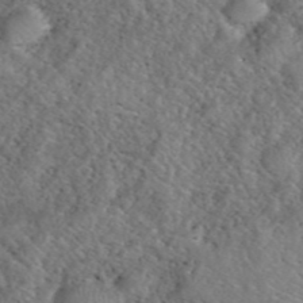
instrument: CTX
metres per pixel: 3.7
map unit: eHh
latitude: 40.7246
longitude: -56.8946
